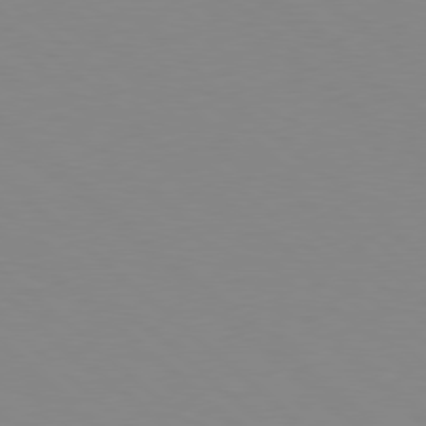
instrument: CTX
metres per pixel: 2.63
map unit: Hpe
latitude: 78.4223
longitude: -165.1970
